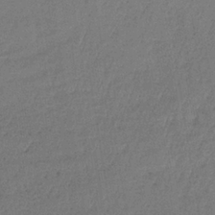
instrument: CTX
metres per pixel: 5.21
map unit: lHb
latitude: -35.0675
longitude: 63.8233
